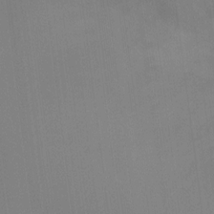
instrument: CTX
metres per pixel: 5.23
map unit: Hto
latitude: -13.2187
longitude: -40.2711
